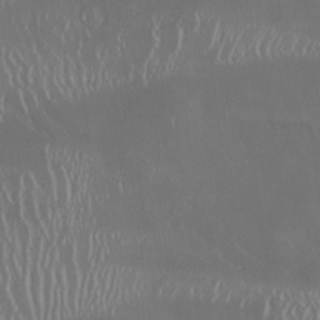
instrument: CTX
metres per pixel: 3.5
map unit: Nhu
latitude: -6.4629
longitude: -91.0647
